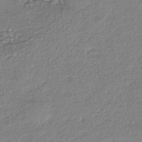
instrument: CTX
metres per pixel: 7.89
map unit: eHh
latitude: -42.9163
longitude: 122.2362
